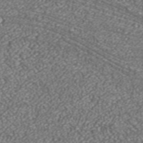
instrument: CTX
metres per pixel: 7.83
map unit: ANa
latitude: 36.8947
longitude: 15.5399
